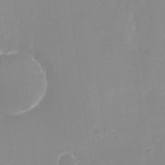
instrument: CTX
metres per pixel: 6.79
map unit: Nhu
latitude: -28.5952
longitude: -66.9513
